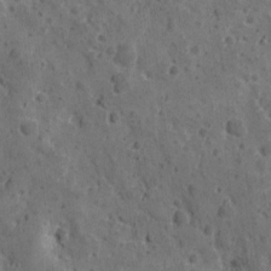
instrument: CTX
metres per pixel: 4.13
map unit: Ave
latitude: 10.7435
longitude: -105.6316
